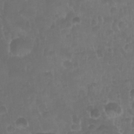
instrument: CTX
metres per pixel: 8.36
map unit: Nhu
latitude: 28.8191
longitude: -55.9906
